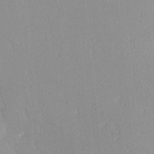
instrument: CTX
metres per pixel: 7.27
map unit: Ave
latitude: 3.3481
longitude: -113.1970
